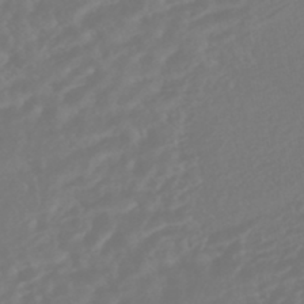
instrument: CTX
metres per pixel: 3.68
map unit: HNhu
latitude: -45.8989
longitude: 103.8611
